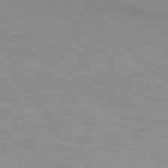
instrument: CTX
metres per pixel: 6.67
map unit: lApd
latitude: 80.1200
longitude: 132.2362
